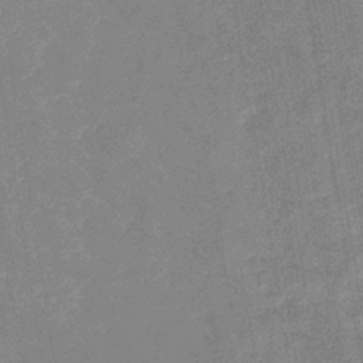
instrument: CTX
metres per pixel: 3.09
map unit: eHb
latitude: -36.0472
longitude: 73.7666
